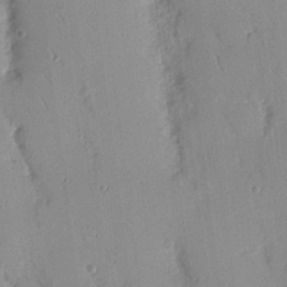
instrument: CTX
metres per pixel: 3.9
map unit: Nhu
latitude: 16.4601
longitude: -78.7435
